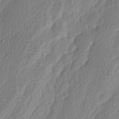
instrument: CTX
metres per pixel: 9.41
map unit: lAa
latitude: -4.4440
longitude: -130.3657
